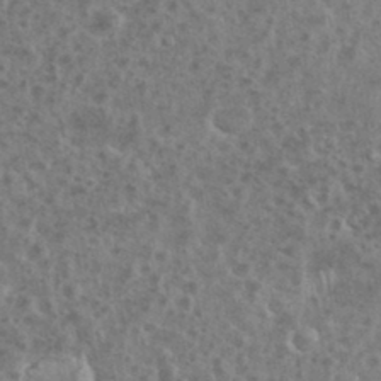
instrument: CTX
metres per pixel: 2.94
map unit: eHh
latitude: 34.9702
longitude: -60.5545
